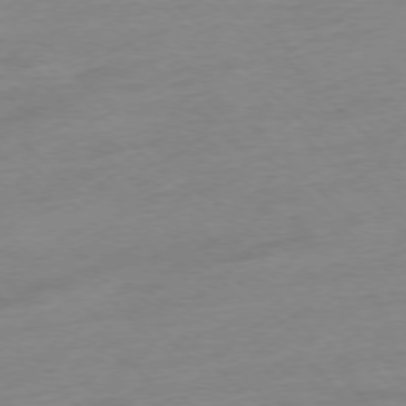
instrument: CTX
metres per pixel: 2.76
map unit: Ap
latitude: -77.0864
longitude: -62.8569
